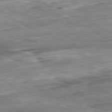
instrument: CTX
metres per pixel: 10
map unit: Ap
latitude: -81.5588
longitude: -87.6316
